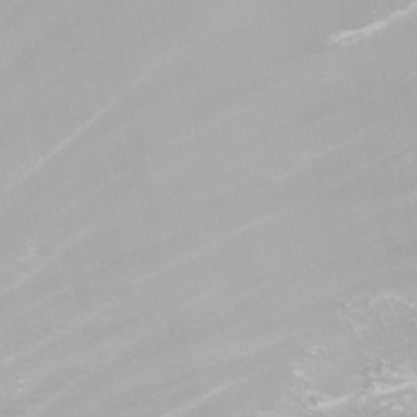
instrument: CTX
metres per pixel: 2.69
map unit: Nhu
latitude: -7.3698
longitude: -75.8394
